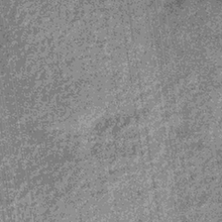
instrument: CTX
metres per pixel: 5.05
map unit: lHb
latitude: -36.0850
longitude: 67.4077
